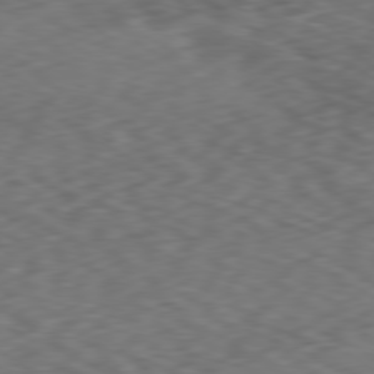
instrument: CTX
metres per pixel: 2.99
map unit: Ap
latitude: -79.9745
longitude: -72.5735
